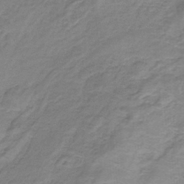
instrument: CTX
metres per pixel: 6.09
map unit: HNb
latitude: -33.8612
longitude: 60.3684
